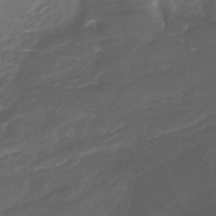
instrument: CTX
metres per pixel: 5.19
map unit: eHb
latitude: -30.7085
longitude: 62.7841
